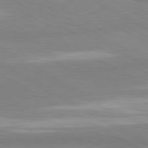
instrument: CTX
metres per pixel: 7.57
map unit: lApd
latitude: 80.9892
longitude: -178.9514
